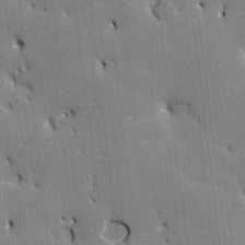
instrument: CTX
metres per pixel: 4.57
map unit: Htu
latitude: -7.9367
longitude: 176.2173
